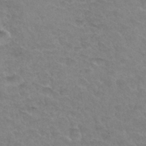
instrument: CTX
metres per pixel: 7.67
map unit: Hto
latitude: 33.9150
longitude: -45.9339
